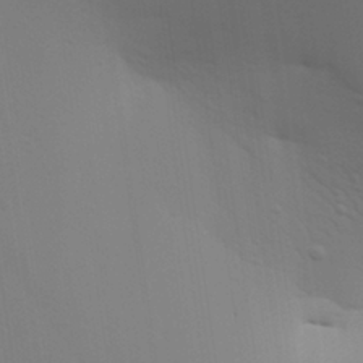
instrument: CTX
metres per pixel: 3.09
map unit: Aa
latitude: 27.6694
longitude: -139.1214
